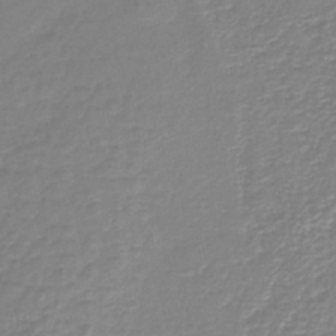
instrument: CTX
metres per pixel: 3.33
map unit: HNb
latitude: -46.4629
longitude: 52.3684
